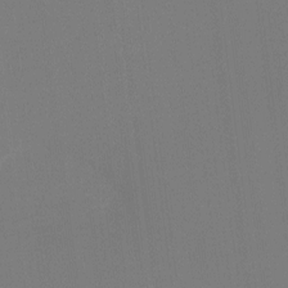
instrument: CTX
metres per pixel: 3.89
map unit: Htu
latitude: -12.9542
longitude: -48.8947
